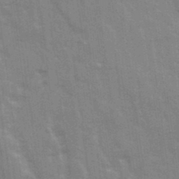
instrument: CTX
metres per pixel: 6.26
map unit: Ave
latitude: 22.1767
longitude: -133.6505
